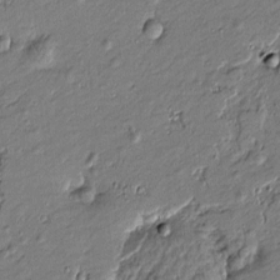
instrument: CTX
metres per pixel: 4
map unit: Htu
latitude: -7.0864
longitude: 177.0864
